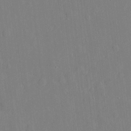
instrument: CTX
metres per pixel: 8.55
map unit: eHh
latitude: 5.2915
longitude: -72.8569
